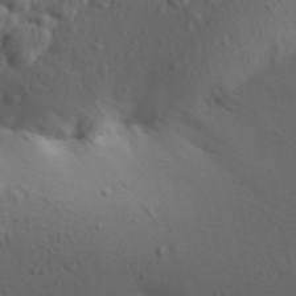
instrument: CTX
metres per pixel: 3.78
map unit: Aa
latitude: 29.9528
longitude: -146.4790
